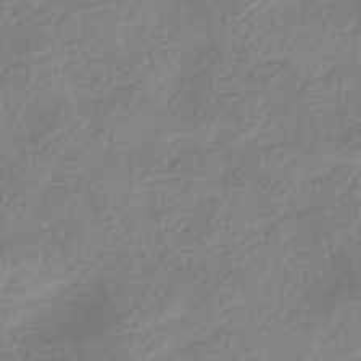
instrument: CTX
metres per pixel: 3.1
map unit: HNhu
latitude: -41.5777
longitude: 100.6896
